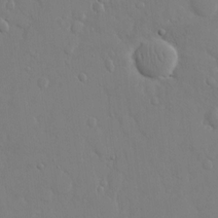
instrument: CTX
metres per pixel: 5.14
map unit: eHh
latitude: 14.4223
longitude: -71.4237
